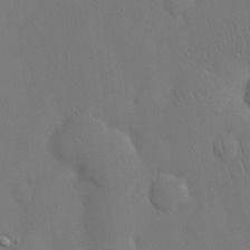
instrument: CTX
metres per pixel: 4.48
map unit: eHh
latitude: 15.7450
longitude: -71.3859
